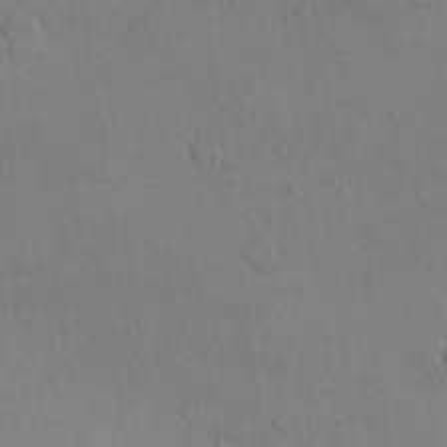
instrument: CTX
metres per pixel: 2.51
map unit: eHh
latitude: 16.5168
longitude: -67.2725
